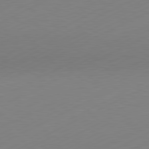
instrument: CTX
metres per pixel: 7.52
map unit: Hpe
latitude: -81.7478
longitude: 13.1242
